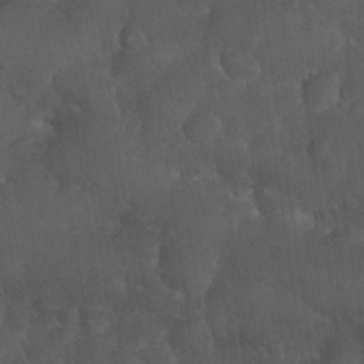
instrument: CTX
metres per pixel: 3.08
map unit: Nhu
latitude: 26.8191
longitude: -65.5182
